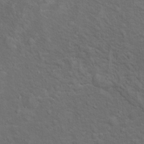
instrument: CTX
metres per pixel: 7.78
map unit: Ht
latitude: 13.6127
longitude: -39.9150
